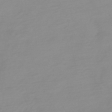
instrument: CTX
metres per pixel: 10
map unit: lHb
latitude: -41.8044
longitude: 77.6911
